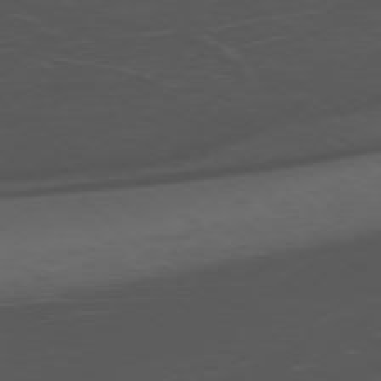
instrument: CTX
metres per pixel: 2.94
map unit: Ap
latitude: -76.2928
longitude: -67.8205
